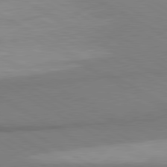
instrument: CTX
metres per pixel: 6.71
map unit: lApd
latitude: 80.4979
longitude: 163.7099
